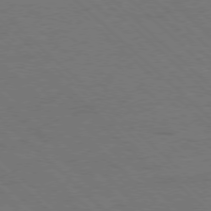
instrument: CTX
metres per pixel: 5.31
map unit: Hpe
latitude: -78.0850
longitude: 15.3132
